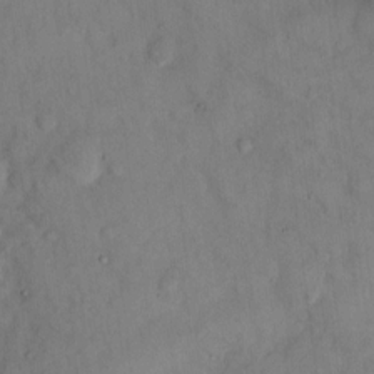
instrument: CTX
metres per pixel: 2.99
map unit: eHh
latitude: 13.1025
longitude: -62.1578
